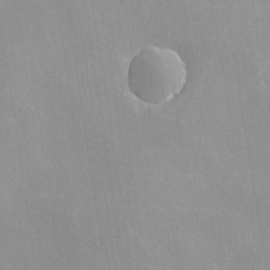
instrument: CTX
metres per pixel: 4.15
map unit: lHvf
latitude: -11.6722
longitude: -102.0444
